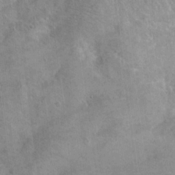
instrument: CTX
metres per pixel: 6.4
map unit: Hto
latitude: 11.6316
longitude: -36.1578
